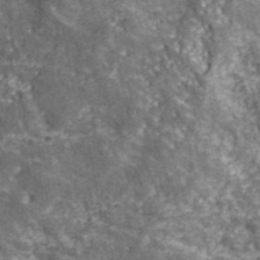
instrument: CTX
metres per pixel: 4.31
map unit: ANa
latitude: 43.2159
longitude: -86.9136
